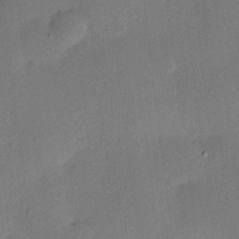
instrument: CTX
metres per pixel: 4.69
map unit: HNhu
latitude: 6.5546
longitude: 15.6155
